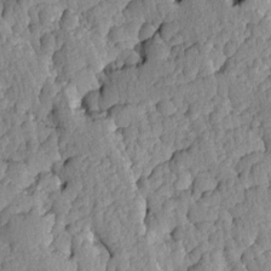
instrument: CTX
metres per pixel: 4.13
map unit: Ave
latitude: -8.6896
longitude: -116.5924
